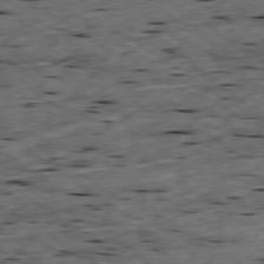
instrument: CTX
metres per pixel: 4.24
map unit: Ap
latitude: -79.5021
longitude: -90.7246
